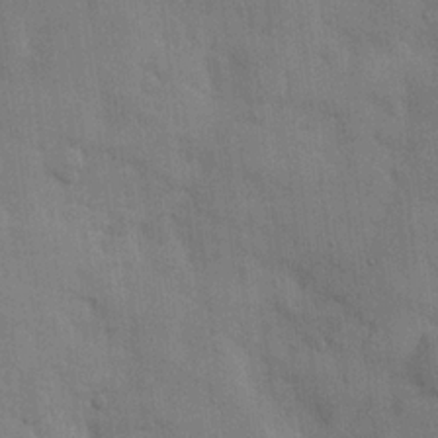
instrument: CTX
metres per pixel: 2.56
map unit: Hve
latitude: 19.4048
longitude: 151.1809
